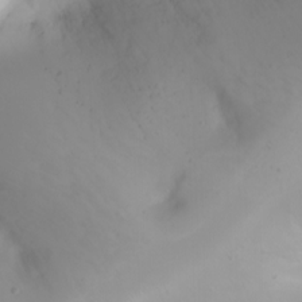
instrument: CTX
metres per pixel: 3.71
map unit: Ht
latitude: -0.7841
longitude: -61.4615
